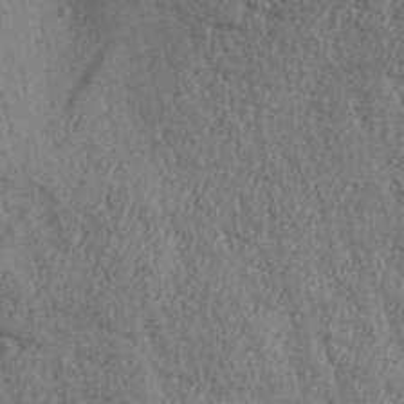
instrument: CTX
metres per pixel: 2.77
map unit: Aa
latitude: 32.6113
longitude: -135.2348
